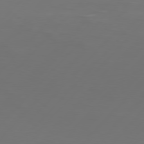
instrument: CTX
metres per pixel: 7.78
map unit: Hpe
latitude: 76.7435
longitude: -137.8206
